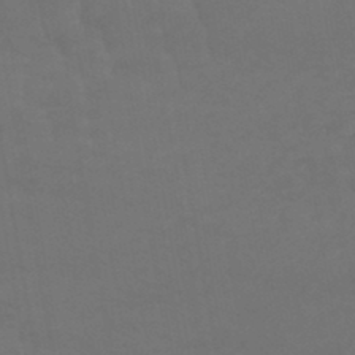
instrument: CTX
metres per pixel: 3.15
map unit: lHb
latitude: -45.7667
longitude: 66.5952
